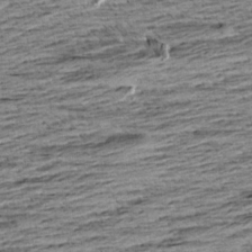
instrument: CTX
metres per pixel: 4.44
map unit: Aa
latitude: 8.3467
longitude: -139.4993
